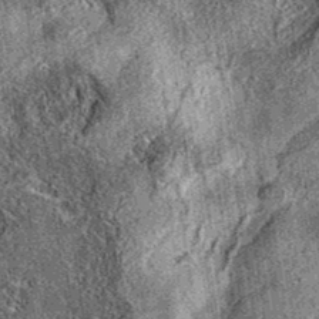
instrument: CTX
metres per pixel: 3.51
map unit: eAb
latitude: 36.1200
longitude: 109.1431
